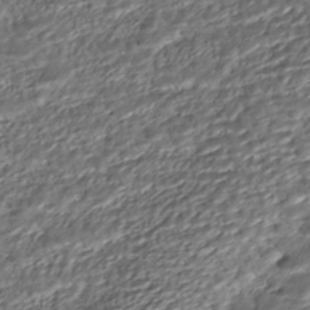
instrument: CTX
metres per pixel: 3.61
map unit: ANa
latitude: -41.9367
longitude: 109.2754
